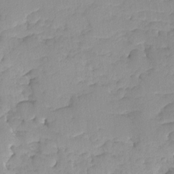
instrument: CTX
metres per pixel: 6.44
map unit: Ave
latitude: -9.0486
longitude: -117.0459
